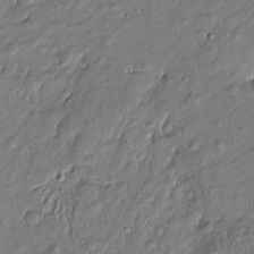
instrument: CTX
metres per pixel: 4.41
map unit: Htu
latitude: -6.7085
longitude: 177.0109
